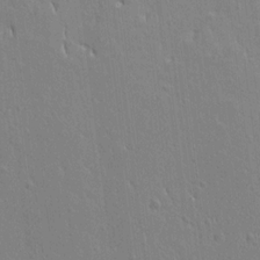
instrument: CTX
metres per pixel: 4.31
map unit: Ht
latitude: 8.8191
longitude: -76.7624
